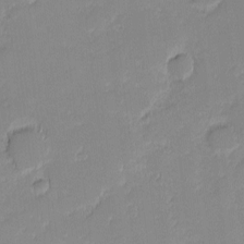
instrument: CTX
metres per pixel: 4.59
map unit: eHh
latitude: -1.2187
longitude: -83.6316
